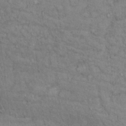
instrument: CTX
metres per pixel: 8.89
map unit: Hto
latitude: 13.5560
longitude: -56.4789
